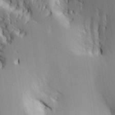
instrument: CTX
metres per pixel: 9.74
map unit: Aa
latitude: 25.9717
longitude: -127.6127
